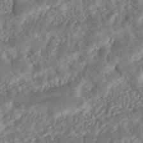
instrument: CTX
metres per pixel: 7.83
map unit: ANa
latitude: -42.1416
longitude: 109.3699
